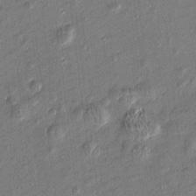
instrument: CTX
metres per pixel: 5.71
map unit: Htu
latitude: -7.5966
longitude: 176.9542
